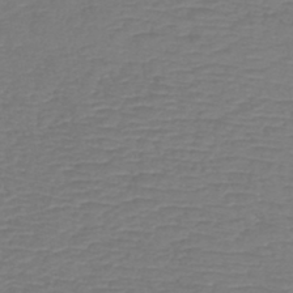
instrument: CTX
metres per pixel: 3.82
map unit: lHb
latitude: -42.6329
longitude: 76.8030
